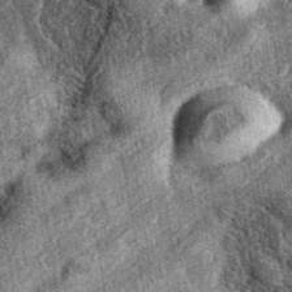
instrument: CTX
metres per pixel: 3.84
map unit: eAb
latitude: 39.1403
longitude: 108.9164
